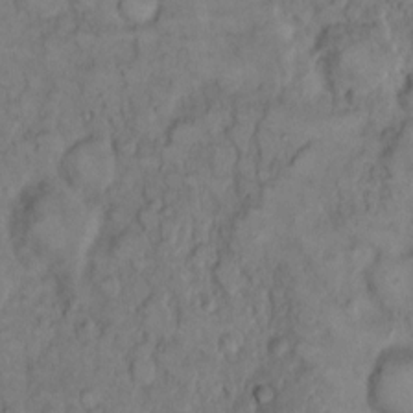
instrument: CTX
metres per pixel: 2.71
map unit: eHh
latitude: 9.6127
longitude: -61.9906
